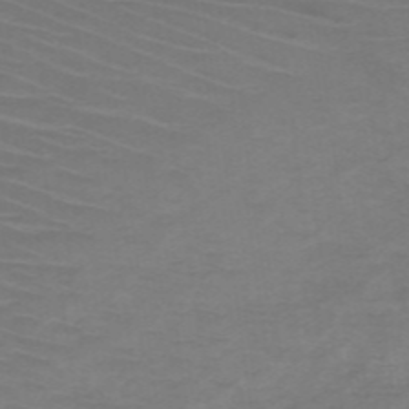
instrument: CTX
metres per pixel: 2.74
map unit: HNb
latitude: -49.2565
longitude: -45.5749
